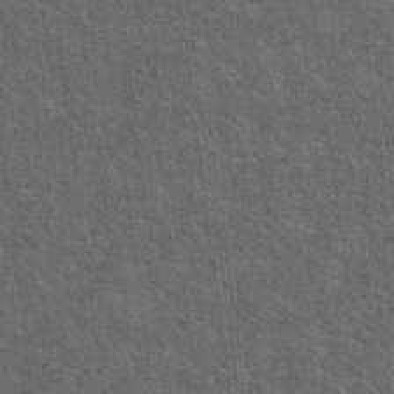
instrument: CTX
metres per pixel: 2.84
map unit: Hto
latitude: 19.3292
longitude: -54.0633
